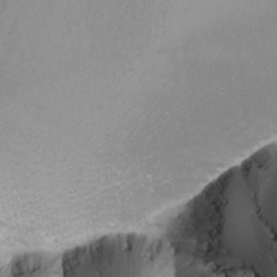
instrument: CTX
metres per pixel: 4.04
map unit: Nhu
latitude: -8.8219
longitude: -94.4034
